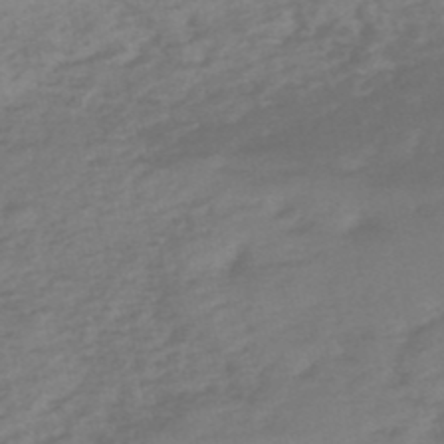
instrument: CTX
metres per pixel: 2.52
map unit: eHh
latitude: -51.1431
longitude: -25.0836
